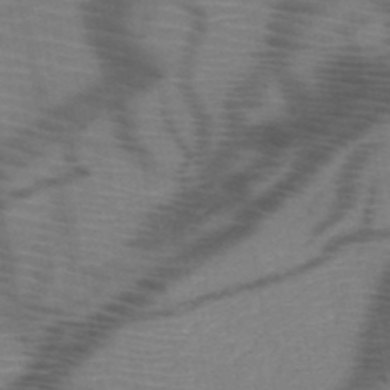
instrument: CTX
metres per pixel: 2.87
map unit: HNb
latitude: -50.0850
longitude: -44.9702
